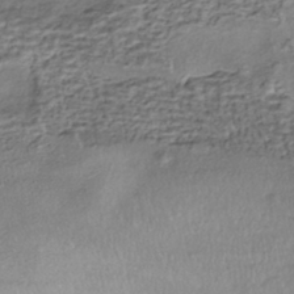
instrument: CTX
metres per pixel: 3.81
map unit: HNhu
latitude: -42.8596
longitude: 105.6722
